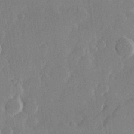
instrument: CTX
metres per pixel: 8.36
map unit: Hve
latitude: 23.6505
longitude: 145.3699
